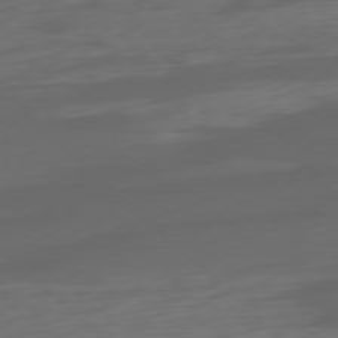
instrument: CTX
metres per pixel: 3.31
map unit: Ap
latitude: -77.5588
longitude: -77.8772
